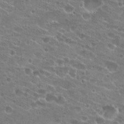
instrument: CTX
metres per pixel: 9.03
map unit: Hto
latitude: 22.9136
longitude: -41.3670
